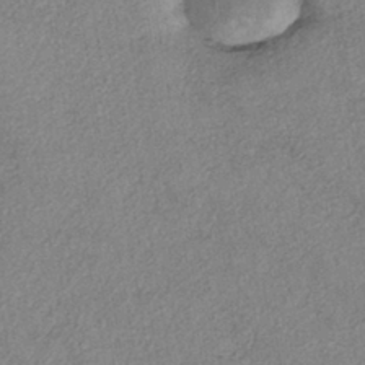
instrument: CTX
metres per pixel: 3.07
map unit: eHh
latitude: -42.1605
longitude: 120.0472
